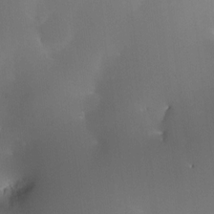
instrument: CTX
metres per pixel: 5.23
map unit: HNhu
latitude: 5.8016
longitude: 8.8597
